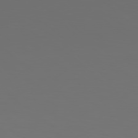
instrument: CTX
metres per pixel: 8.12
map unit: Hpe
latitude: 78.5357
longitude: -174.4412
